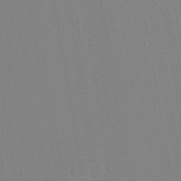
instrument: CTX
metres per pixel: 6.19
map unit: eHh
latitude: -43.0675
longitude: -31.8017
